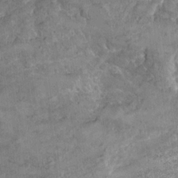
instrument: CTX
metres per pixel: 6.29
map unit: Hto
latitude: 9.4993
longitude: -36.0255
